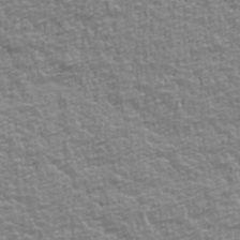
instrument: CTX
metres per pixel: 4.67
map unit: Ave
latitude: 41.6882
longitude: -112.5735
